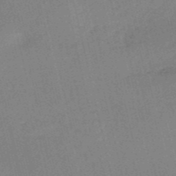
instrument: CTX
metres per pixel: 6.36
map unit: HNb
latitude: -52.3684
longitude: -41.1592
